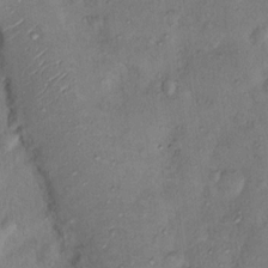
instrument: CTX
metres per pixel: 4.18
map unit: Nhu
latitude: 12.2523
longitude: -27.4804
